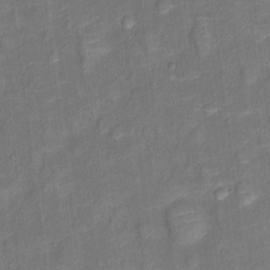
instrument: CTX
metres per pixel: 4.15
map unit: Ht
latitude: 13.5560
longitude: -40.1010
